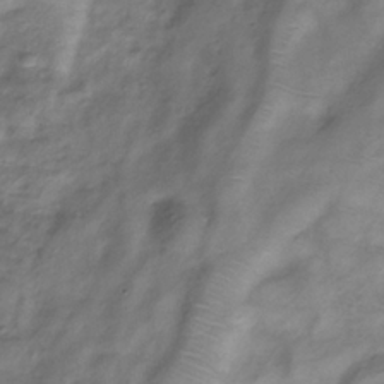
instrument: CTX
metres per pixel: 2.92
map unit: Hve
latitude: -33.6344
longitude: 89.3509
